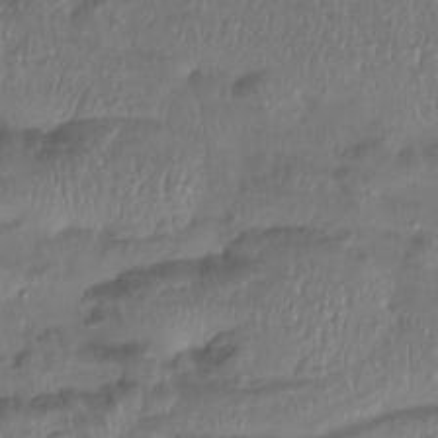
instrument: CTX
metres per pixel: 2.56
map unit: Htu
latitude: -14.5763
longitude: -45.1592
